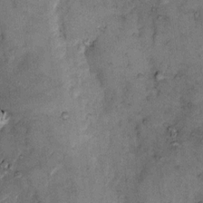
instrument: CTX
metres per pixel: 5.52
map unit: eHh
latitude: 11.0270
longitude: -62.9514
